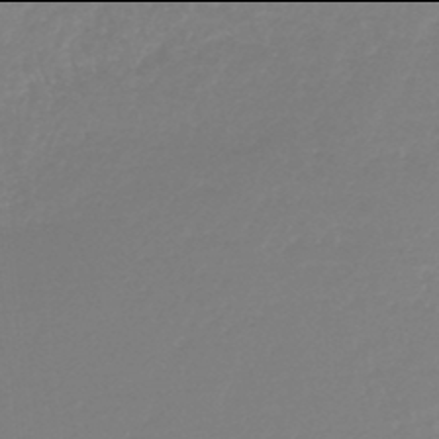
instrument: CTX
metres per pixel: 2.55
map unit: lHb
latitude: -46.0094
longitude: 65.2187
